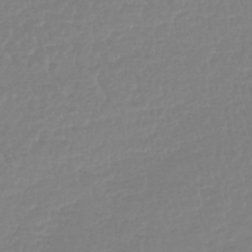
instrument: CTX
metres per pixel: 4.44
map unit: lHb
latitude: -44.3117
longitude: 78.1983
